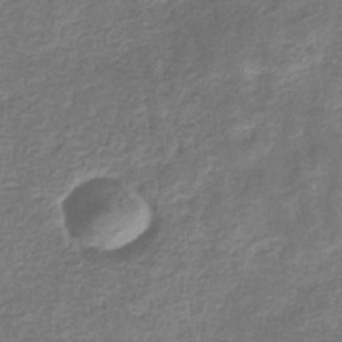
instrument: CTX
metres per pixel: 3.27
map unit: eHb
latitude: -33.2565
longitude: 74.5952
